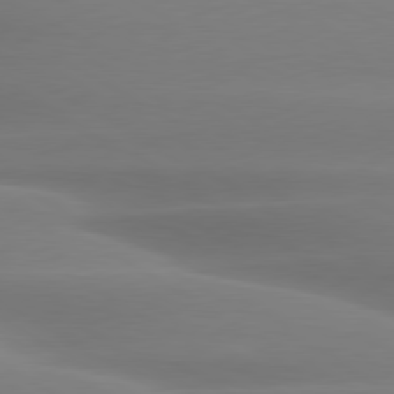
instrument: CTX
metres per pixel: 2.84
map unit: lApd
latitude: 79.9717
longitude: -124.1766
